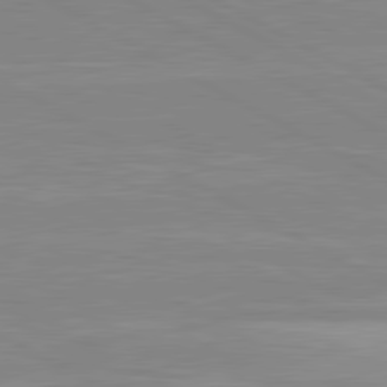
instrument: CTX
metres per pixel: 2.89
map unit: lApd
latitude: 80.5735
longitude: 171.3888
